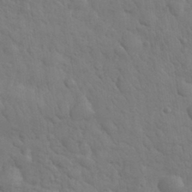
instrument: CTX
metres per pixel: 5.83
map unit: eHh
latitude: 32.6113
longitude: -68.6869
